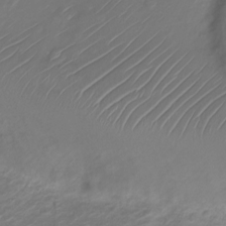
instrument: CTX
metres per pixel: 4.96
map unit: Nve
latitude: -19.7856
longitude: 106.9542
